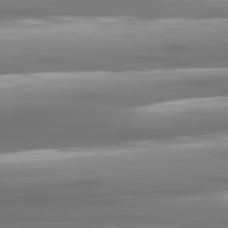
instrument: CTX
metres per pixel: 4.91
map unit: lApd
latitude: 81.1214
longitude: -138.6113
